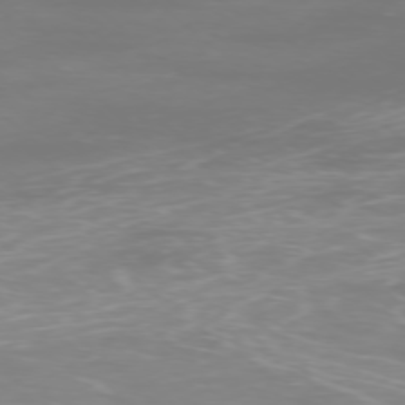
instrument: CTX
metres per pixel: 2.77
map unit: Ap
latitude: -77.1620
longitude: -80.4601
